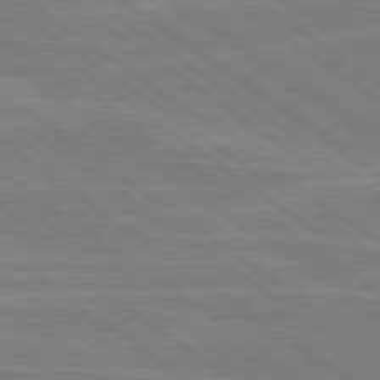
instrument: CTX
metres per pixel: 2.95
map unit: Hpe
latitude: 78.8947
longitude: -132.2145
